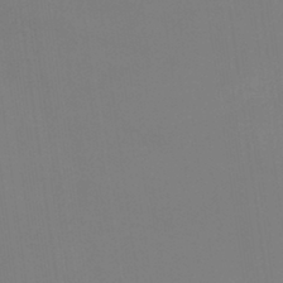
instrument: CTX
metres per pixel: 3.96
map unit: eHb
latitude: -38.0283
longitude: 75.1620
